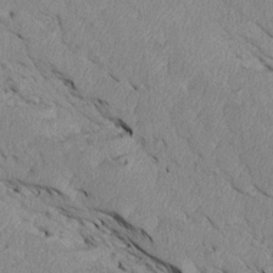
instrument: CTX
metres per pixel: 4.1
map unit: Htu
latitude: 3.5938
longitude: 152.8408
